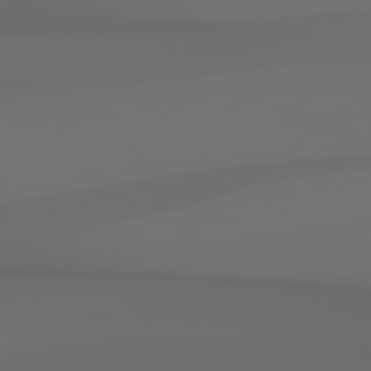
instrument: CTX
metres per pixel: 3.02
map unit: Hpe
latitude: 78.9892
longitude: -138.4979
